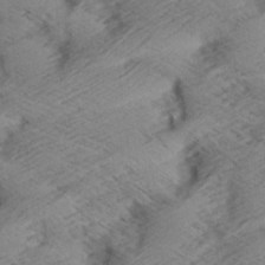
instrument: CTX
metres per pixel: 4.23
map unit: Aa
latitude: 7.2915
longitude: -140.4034
